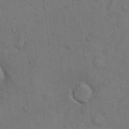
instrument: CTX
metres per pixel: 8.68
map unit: Hto
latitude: 11.7639
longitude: -57.9717
